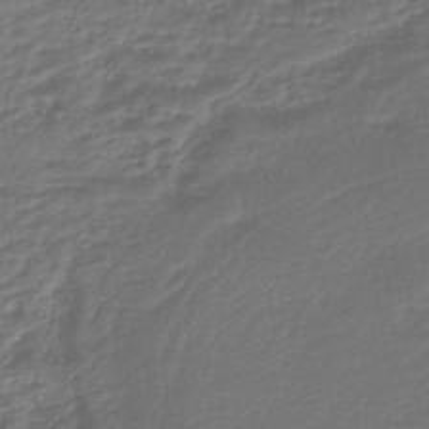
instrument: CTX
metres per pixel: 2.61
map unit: lHb
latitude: -43.7477
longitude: 60.1984
